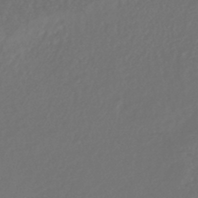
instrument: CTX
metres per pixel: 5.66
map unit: lHb
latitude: -43.4832
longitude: 75.7667
